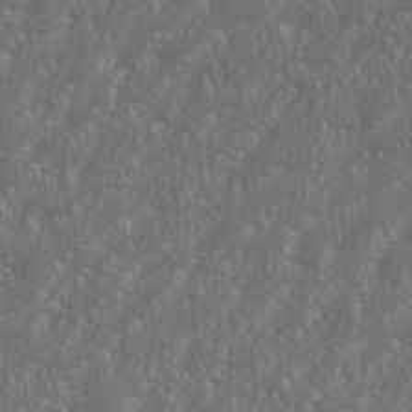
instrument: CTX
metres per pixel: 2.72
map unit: eHh
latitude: 35.8394
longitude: -132.6113
